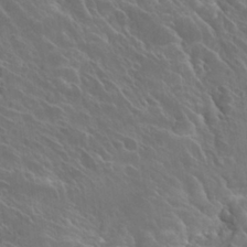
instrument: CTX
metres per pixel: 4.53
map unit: Hto
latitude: 27.1970
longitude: -41.7449
